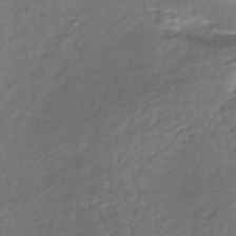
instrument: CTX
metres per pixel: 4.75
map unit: lHb
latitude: -39.1809
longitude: 69.8611
